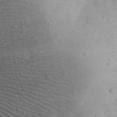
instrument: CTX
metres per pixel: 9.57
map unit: eHh
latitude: 30.8380
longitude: -68.2334
